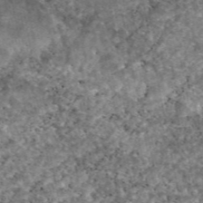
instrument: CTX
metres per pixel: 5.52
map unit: eAb
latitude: 47.7828
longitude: 118.2739
